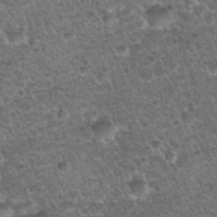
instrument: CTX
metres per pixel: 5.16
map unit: Nhu
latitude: 28.5168
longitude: -49.4993
